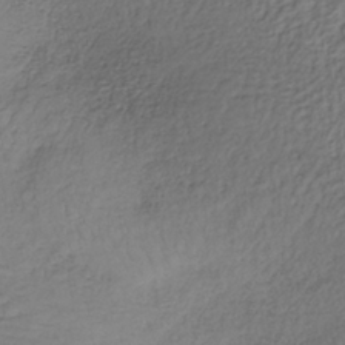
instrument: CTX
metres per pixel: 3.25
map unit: lHb
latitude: -35.7100
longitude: 68.0661
